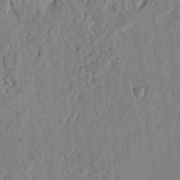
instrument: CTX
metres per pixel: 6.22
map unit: Nhu
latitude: 18.2522
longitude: -77.8394
